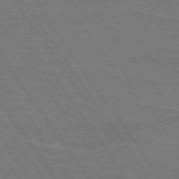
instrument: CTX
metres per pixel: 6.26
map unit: lApd
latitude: 74.3656
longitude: -56.7057
